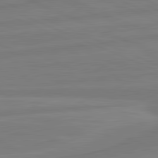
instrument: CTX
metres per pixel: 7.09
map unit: lApd
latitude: 81.8772
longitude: -173.4993
